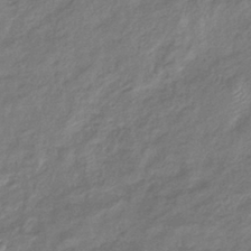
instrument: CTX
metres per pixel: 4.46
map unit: eHb
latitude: -38.8219
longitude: 78.7841
